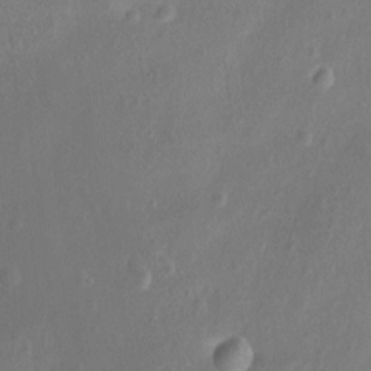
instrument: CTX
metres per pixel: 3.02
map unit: Nhu
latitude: -12.9164
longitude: -38.8191
